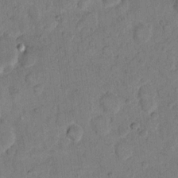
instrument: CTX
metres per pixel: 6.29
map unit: eHh
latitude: 11.4804
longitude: -64.8191
